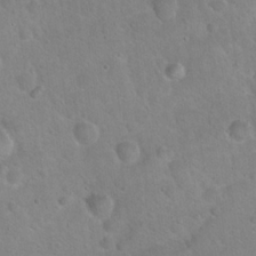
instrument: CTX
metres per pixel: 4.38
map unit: Hto
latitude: 21.3860
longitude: -50.6868
